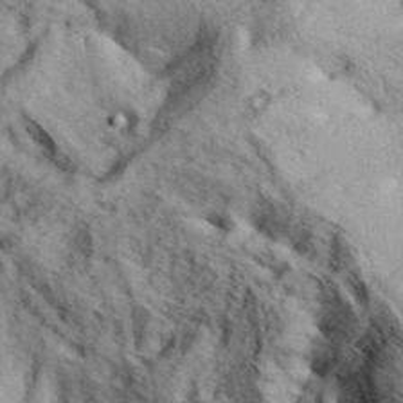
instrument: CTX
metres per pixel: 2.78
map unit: eHh
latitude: 36.8758
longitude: -80.4790
